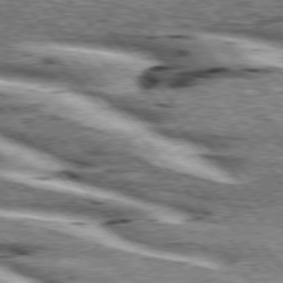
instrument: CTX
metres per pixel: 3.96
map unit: lApd
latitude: 76.0633
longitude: -82.0633
